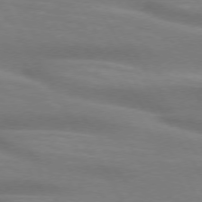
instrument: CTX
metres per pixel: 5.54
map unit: lApd
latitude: 73.7828
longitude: -52.9136
